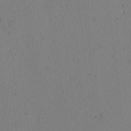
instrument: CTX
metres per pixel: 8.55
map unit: lAvf
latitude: -2.1227
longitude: -106.8947
